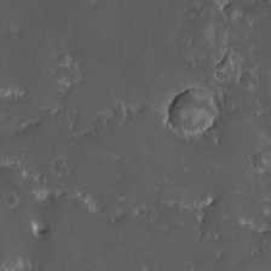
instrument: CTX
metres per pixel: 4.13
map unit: Ave
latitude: -10.2173
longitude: -116.9514
